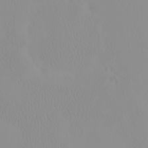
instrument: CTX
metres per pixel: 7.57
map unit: eHh
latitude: -1.7100
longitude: 19.6911
